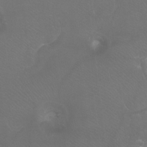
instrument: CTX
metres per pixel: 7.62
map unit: Htu
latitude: -7.5777
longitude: -33.6316
